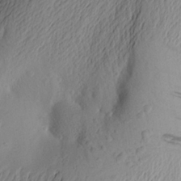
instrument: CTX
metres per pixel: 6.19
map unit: Aa
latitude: 24.1955
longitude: -149.1781
